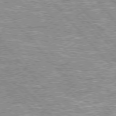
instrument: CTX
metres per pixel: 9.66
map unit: lApd
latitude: 76.2333
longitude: -80.7435
